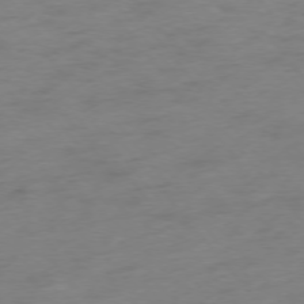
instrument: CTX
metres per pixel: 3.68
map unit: Hpe
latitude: -75.8045
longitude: -12.2145
